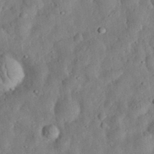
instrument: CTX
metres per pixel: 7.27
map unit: eHh
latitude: 33.0081
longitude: -75.2348
